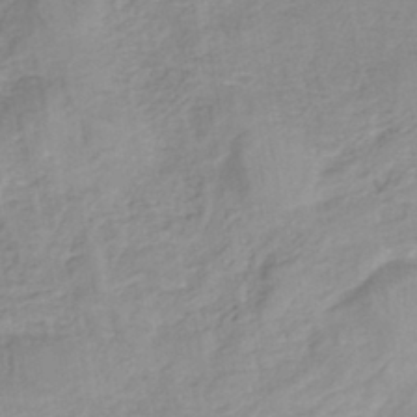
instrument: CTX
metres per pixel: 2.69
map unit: eHh
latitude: -43.2564
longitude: -31.6505
